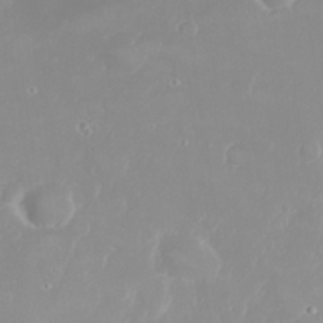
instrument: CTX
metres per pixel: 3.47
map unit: eHh
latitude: 31.4238
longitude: -59.1781
